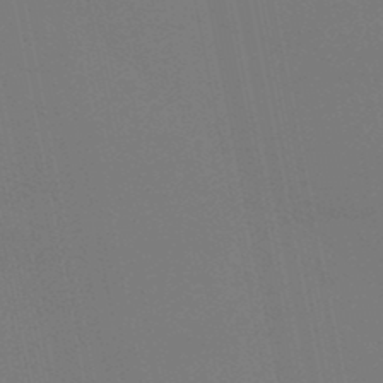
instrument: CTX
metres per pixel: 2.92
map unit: lHb
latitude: -49.4833
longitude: 74.9920
